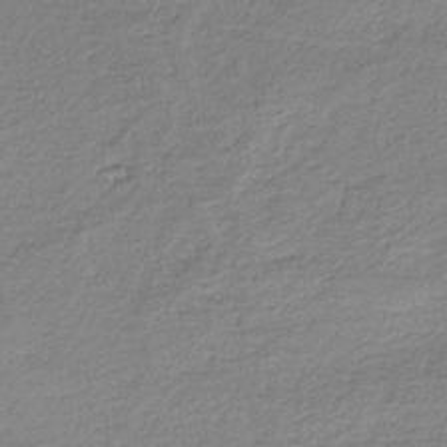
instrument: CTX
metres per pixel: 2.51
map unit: HNb
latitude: -34.7652
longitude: 59.1620
